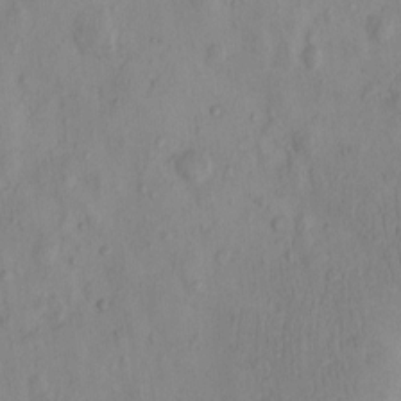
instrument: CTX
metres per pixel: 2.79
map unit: eHh
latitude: -0.2740
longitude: 16.3118
